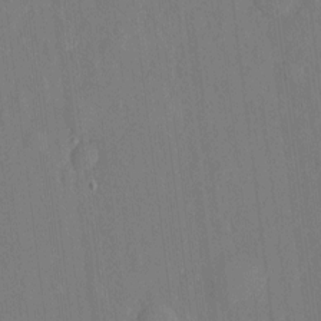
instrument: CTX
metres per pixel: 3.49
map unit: eHh
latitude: 5.5182
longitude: -73.0459
